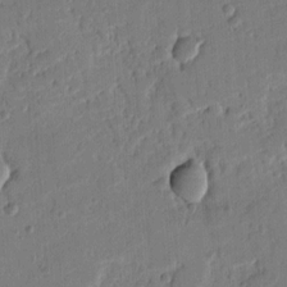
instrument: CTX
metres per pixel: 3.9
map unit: Ht
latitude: 10.7057
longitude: -78.2145
